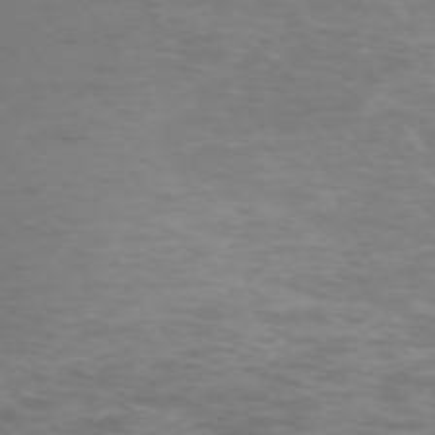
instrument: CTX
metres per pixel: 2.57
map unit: Ap
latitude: -74.1039
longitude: -80.9136
